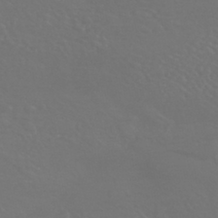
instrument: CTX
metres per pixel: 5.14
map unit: HNhu
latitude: -43.1620
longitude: 94.0661
